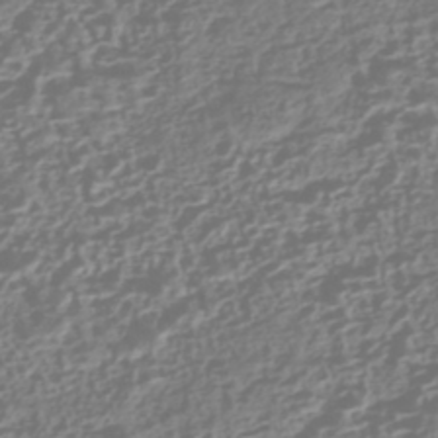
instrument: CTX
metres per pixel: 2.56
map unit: HNhu
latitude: -43.1242
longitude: 106.7652
